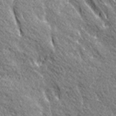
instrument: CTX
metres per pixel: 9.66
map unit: Ave
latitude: 20.7058
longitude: -135.3670
